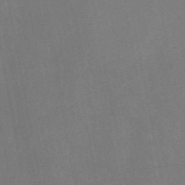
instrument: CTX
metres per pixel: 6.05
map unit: HNb
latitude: -52.5762
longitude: -50.1200
